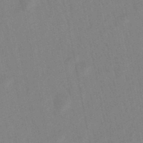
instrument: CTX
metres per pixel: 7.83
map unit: lHb
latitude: -49.3888
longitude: 72.0661
